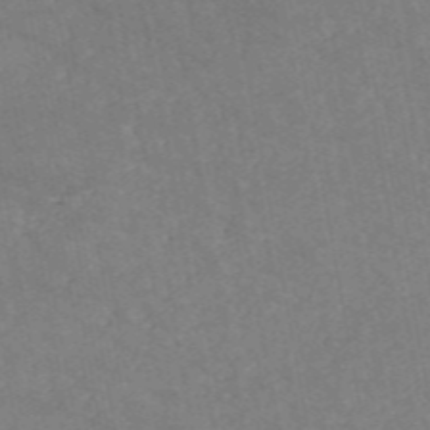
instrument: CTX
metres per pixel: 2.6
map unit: HNb
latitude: -55.7478
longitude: -39.7827
